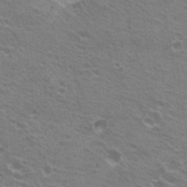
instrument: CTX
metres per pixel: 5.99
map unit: Hto
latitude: 21.9717
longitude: -31.2726
